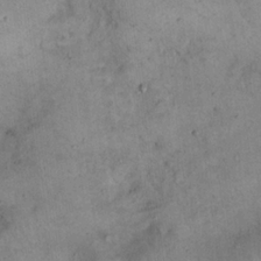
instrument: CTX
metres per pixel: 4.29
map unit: eHh
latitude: 21.0270
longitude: -61.0269
